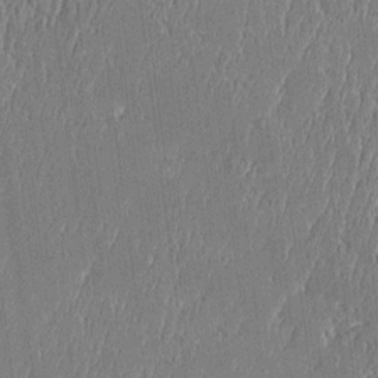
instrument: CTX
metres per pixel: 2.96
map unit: Htu
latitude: -5.6344
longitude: 176.1228
